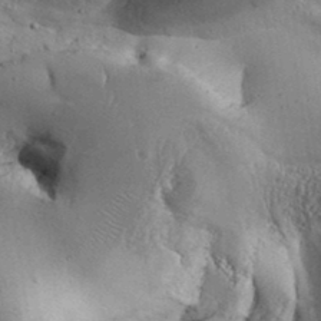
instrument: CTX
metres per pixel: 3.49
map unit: Aa
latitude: 33.3482
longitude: -134.5545
